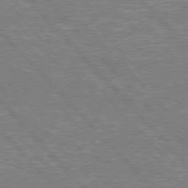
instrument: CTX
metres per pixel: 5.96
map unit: Hpe
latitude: 76.6868
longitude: -150.8191
